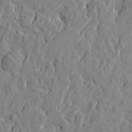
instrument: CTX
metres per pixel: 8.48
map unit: Htu
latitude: -5.3509
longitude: 178.1794
